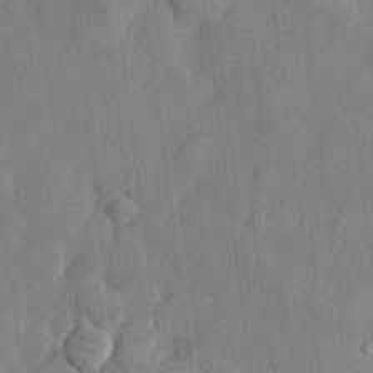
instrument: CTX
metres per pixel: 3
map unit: lHvf
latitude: 24.4978
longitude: 143.1053
